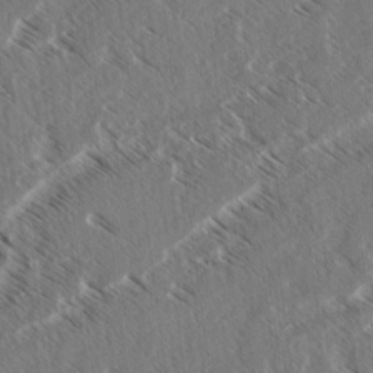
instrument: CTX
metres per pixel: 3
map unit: lAvf
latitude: 4.8569
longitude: -105.4238
